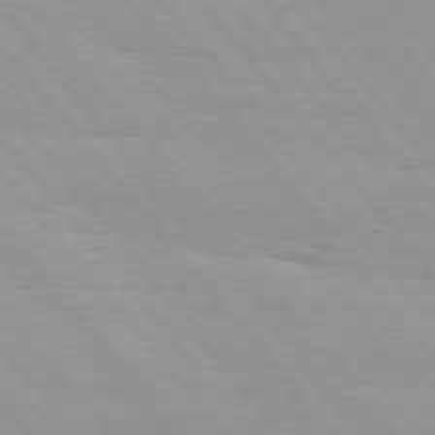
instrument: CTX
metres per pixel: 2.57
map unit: Hpe
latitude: 76.1955
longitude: -152.9892
